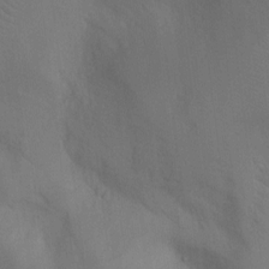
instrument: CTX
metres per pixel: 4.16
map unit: Ht
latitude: -8.2739
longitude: -30.6869
